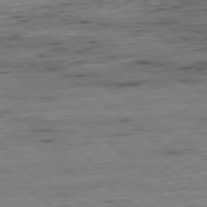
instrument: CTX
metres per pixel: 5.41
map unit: Hpe
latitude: -78.7841
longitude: 11.3888
